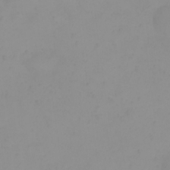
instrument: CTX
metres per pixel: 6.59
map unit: eHh
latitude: 23.9906
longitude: -64.8002
